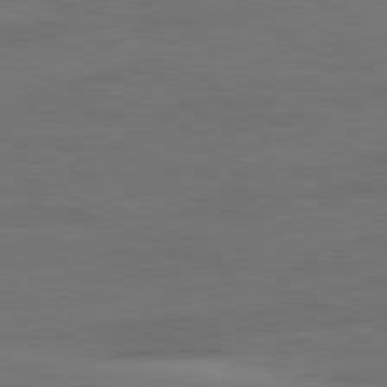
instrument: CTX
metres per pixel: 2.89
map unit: Ap
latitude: -81.4833
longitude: -79.4805
